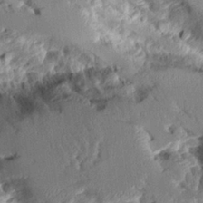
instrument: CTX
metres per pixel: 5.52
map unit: Aa
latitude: 10.9514
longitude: -126.1200
